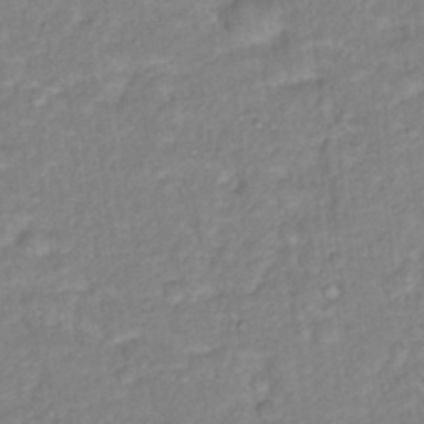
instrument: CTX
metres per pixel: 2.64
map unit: Hto
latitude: 16.7813
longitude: -35.6505
